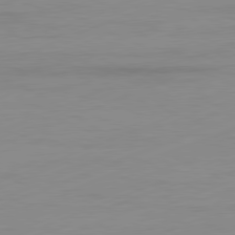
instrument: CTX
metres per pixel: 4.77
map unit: Ap
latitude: -81.6911
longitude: -87.2537
